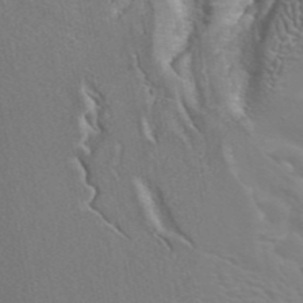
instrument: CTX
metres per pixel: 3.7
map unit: ANa
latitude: 44.7246
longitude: 27.3320
